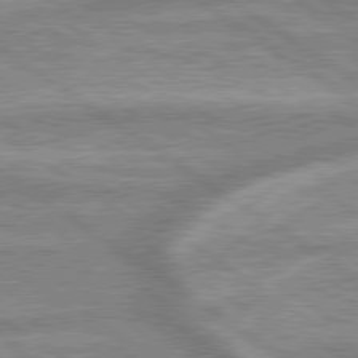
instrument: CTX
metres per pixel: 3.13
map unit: lApd
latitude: 79.5560
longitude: -169.5371
